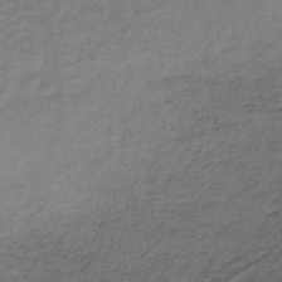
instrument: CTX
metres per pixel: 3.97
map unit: lHb
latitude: -34.9731
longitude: 61.0298
